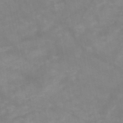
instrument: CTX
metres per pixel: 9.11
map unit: HNb
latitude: -49.2187
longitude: -38.8947
